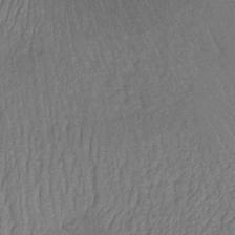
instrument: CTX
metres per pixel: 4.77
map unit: lHb
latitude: -35.9556
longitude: 68.7085
